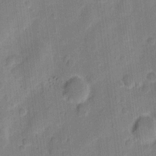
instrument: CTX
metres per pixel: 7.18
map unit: eHh
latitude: 10.6869
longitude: -65.7450
